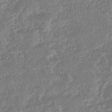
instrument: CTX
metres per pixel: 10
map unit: eHb
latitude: -45.9178
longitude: 83.9178
